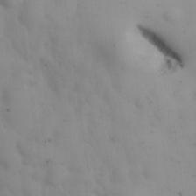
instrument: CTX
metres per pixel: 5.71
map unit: Nhu
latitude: 27.5371
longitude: -71.8772
